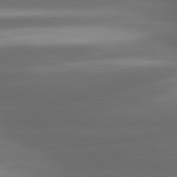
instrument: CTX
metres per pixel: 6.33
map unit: lApd
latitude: 80.7813
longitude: -142.1011
